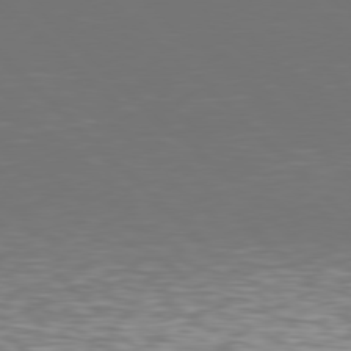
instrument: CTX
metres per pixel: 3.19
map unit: Hpe
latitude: 77.6127
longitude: -169.9150
